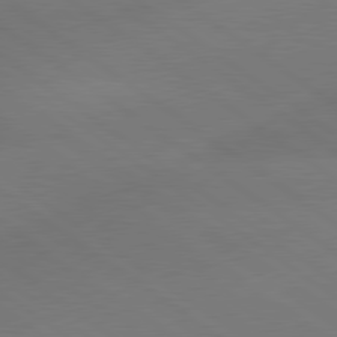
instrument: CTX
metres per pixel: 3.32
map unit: lApd
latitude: 79.5560
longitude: -151.0080
